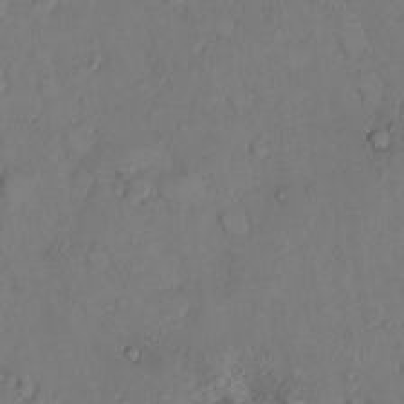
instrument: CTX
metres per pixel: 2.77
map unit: Hto
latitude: 9.2159
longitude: -61.8016
